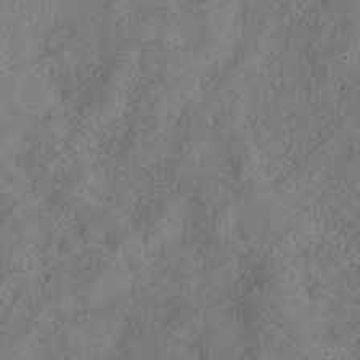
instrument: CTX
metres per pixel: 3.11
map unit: Hve
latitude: -31.2754
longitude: 95.4454
